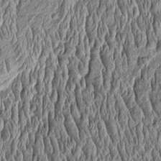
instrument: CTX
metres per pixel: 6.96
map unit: Htu
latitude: -4.3873
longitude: 157.6533
